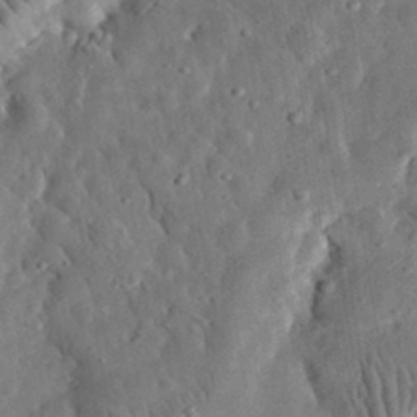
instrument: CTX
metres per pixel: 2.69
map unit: eHh
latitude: 33.0458
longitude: -77.4804
